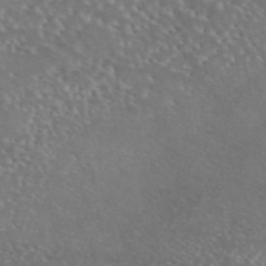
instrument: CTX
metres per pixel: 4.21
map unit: eAb
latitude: 44.9891
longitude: 114.9353
